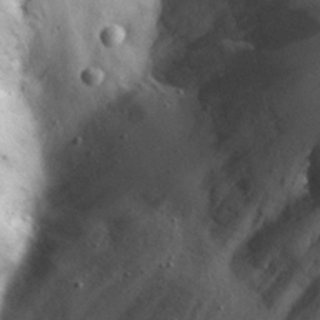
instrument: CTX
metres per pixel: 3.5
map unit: eHh
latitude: 22.2145
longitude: -67.0836
